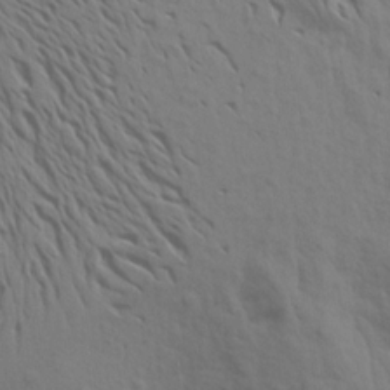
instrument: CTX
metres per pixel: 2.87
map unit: Aa
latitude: 18.3089
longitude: -145.0458
